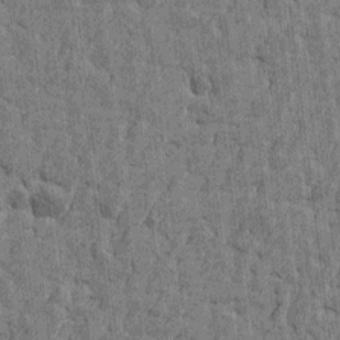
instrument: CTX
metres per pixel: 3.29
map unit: Htu
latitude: -3.0108
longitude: -179.5749
